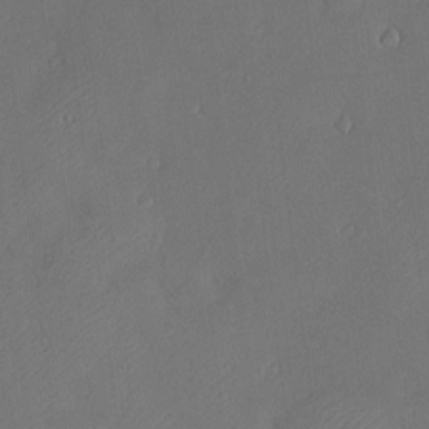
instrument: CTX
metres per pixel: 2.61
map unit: Nve
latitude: -9.7855
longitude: 173.1053
